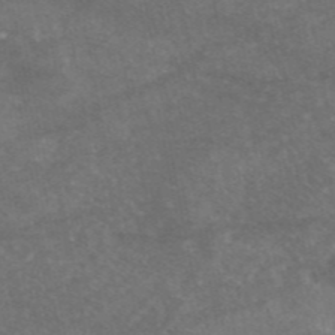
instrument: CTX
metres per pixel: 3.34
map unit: eAb
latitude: 46.3090
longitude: 115.6155
